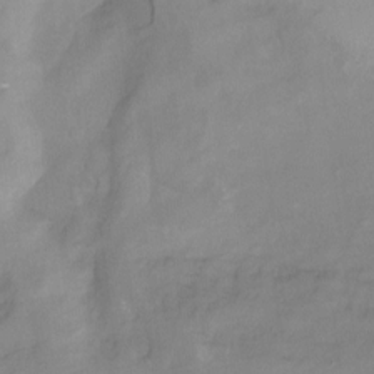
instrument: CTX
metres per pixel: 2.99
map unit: Nhu
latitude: -14.1039
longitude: -54.6112
